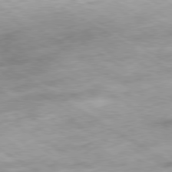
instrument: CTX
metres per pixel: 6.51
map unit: Hpe
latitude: -80.4629
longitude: 22.0283
